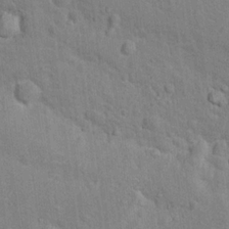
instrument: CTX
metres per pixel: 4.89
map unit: Nhu
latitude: 16.8002
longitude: -32.3845
